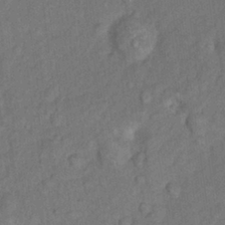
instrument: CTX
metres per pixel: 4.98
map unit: Nhu
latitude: 9.9906
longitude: -25.9906
